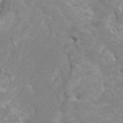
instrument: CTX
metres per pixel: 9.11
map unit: HNhu
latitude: 3.2537
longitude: -1.8583
